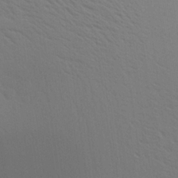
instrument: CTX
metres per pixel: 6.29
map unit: Aa
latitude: 26.4979
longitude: -145.6694
